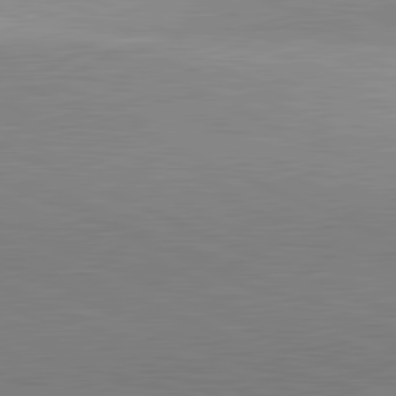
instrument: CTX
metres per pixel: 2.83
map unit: lApd
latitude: 81.8961
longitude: 139.0865
